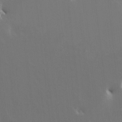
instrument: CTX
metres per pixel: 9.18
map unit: HNhu
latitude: 6.6301
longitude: 4.0661
